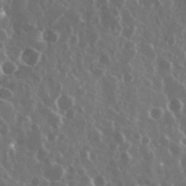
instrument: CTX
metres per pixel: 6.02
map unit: eHh
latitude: 34.2333
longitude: -58.4601
